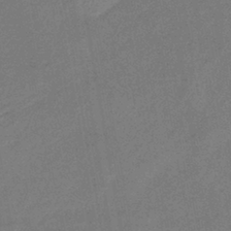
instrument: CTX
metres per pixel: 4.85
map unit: eHb
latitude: -41.4832
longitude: 79.8800
